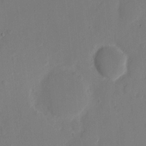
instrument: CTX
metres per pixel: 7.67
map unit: eHh
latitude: 10.0822
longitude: -67.8772
